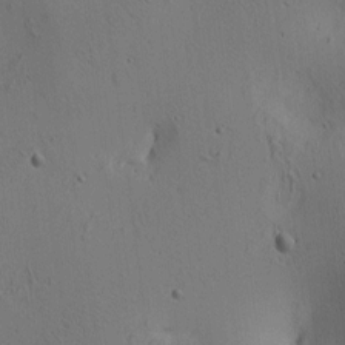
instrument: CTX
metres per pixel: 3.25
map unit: lAa
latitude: 6.5546
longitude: -114.2522
